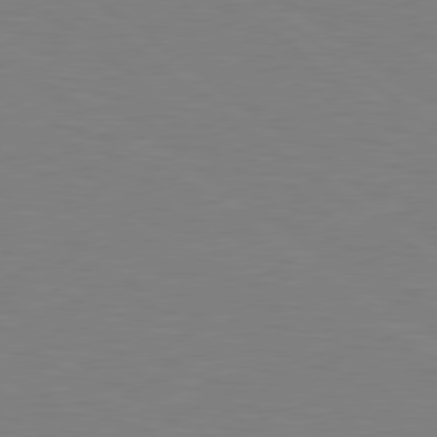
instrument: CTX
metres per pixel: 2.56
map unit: Hpe
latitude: 78.8947
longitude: -148.7057
